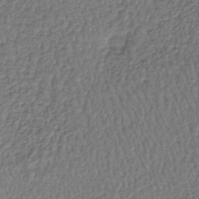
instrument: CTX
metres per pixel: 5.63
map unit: lHb
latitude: -39.5210
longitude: 61.5399
